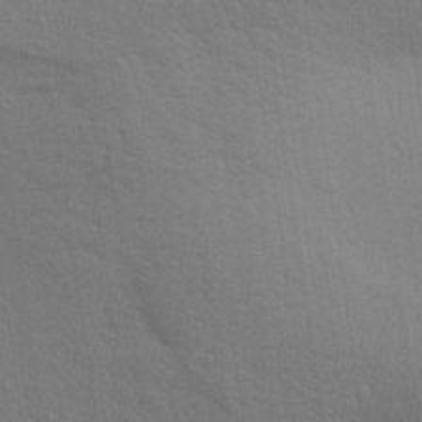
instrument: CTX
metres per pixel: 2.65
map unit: Aa
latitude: 27.6316
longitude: -139.2726
